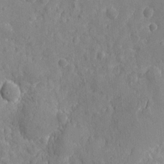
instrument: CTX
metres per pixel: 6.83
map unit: eHh
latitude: 7.1214
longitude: -74.7624
